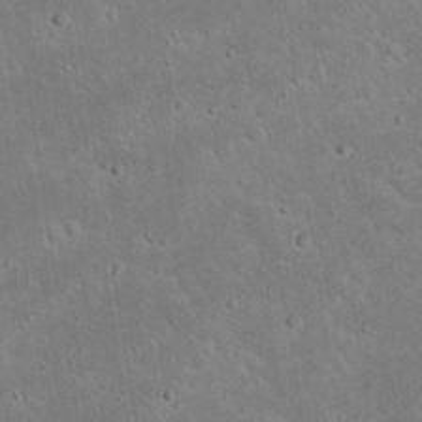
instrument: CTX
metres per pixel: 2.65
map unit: Nhu
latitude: 23.2726
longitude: -71.7827
